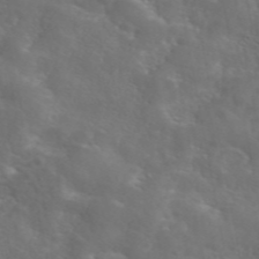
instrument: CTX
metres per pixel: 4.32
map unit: eAb
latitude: 45.7638
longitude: 125.4265
